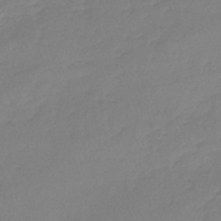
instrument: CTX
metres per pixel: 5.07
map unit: lHb
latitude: -44.4440
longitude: 70.0472
